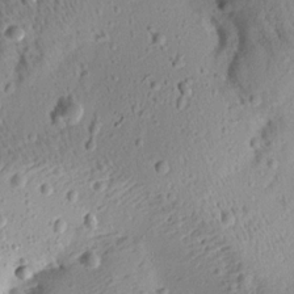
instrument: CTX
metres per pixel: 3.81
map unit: Aa
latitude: 13.1025
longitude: -139.9717
